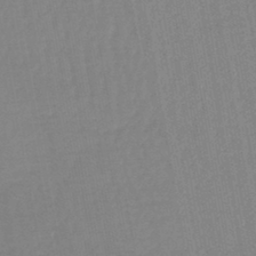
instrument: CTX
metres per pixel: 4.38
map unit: lHb
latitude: -44.6519
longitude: 62.9919
